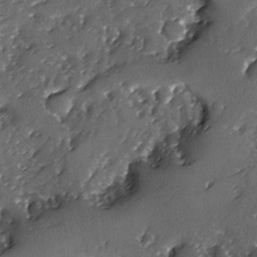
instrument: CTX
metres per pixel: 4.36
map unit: Ave
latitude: -7.9367
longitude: -117.7828
